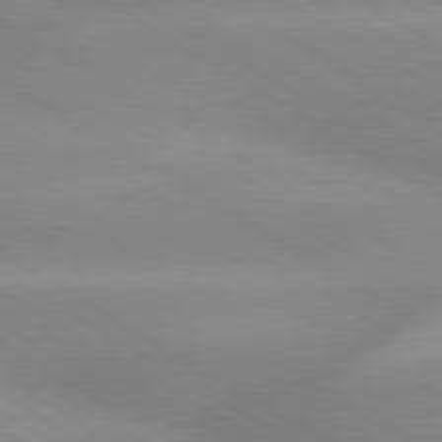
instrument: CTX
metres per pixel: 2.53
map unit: lApd
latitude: 80.0255
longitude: -146.4790
